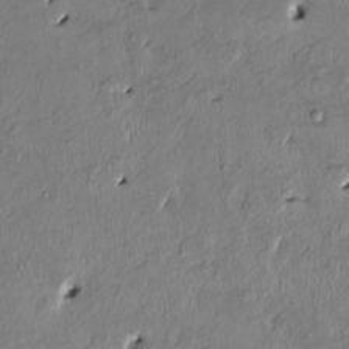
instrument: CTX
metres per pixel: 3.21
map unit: HNhu
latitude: 2.3845
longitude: -5.3671
